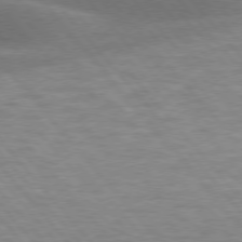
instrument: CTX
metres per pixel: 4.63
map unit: lApd
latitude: 75.7639
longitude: -58.6868
